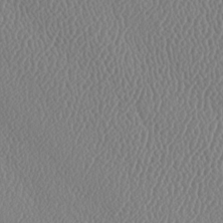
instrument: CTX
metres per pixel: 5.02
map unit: lAa
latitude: -9.1998
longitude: -128.4979
